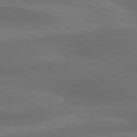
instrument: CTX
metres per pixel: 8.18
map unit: lApd
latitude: 79.5938
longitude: -90.6868
